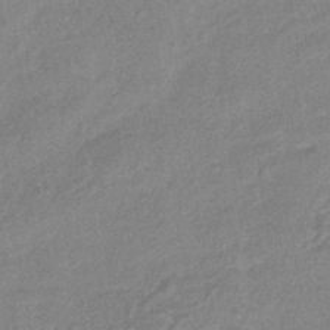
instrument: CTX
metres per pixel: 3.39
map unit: HNhu
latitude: -42.8408
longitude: 90.5763
